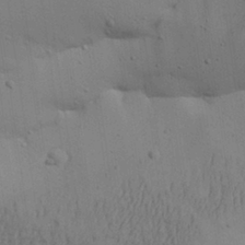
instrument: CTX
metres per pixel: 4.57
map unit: Aa
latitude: 27.7072
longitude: -130.1956
